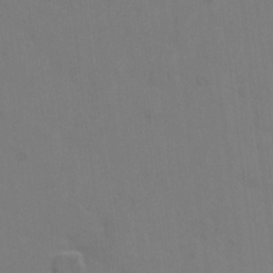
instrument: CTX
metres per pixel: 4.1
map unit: eHh
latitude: 6.3467
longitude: -66.1577
